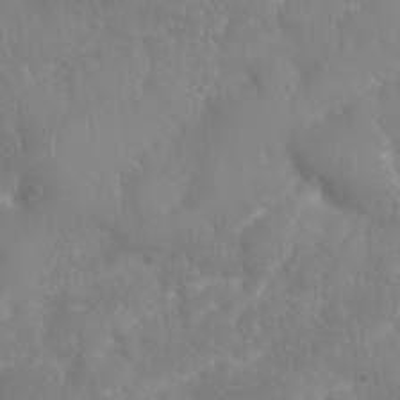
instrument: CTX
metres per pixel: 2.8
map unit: Nhu
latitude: 25.3292
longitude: -61.5749
